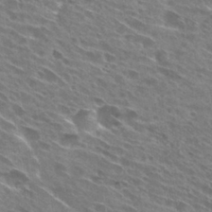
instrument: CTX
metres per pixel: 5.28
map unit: Hto
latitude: 29.3670
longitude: -44.6679
